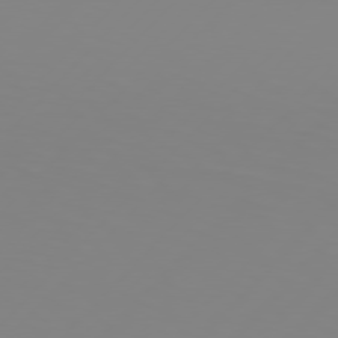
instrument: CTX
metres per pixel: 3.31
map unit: Hpe
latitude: 77.6505
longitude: -139.3859
